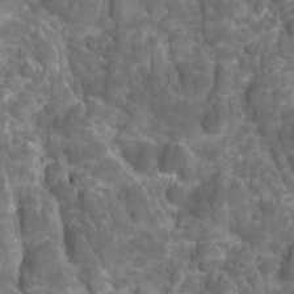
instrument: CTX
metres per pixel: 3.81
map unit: Ave
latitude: 16.4790
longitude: -133.2159
